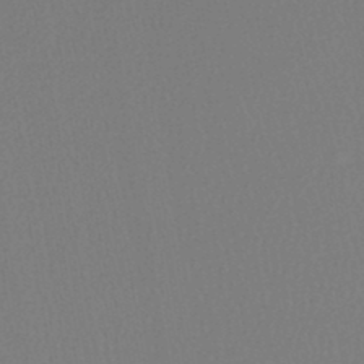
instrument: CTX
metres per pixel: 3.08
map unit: lHb
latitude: -45.5966
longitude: 74.4062
